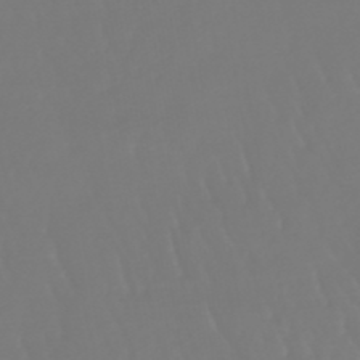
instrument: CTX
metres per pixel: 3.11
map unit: eHb
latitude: -46.7841
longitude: 79.7288
